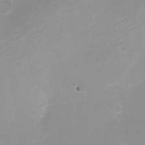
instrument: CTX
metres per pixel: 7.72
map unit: Nhe
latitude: -20.0850
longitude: 143.7477
